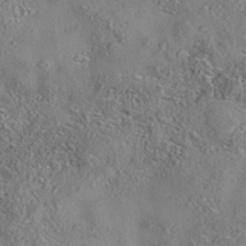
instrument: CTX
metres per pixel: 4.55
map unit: eAb
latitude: 35.7260
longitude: 107.8423
